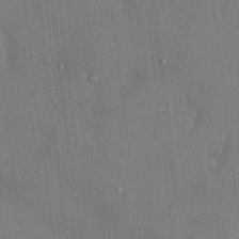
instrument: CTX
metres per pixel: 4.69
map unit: HNhu
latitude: -1.1809
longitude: -7.5560
